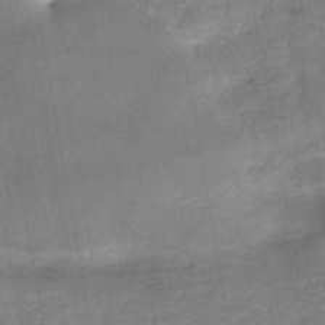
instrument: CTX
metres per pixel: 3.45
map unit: HNb
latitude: -46.0661
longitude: -37.5560
